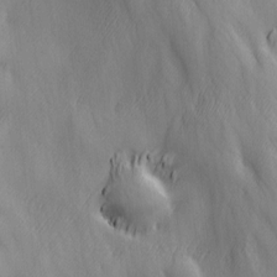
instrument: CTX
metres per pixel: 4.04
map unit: Ave
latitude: 13.2159
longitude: -105.0648
